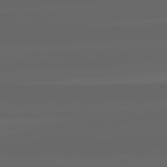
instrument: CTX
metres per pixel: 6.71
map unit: lApd
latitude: 82.3467
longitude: -169.3482
